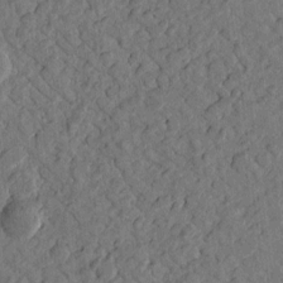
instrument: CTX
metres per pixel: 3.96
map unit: Htu
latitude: -1.3699
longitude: -176.3089
